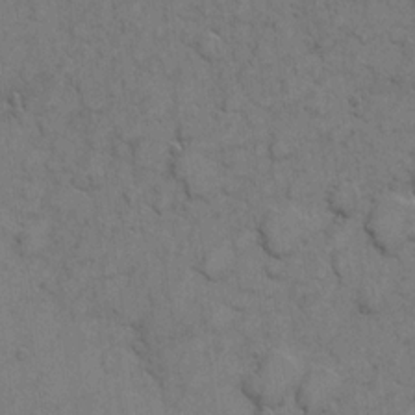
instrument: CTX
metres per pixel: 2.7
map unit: eHh
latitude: 6.1767
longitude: -64.8191
